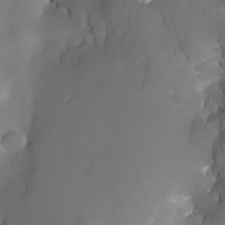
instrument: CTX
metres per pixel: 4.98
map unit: Nhe
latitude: -32.9164
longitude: -115.7449
